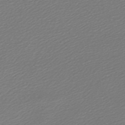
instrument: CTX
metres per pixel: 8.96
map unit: lHb
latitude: -47.1242
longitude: 60.5574
